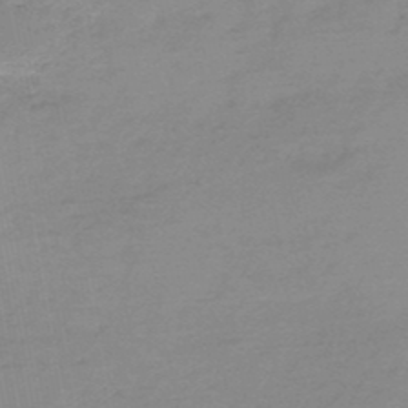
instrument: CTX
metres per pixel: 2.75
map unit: HNb
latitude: -49.7856
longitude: -39.0647
